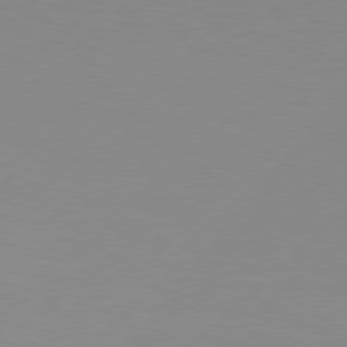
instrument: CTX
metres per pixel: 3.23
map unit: Hpe
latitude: 77.8394
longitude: -130.8569
